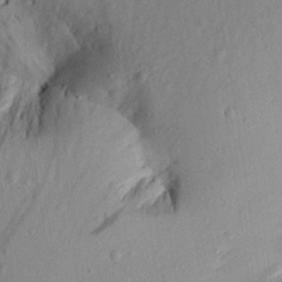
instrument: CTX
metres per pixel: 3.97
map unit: Aa
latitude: 17.1781
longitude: -144.5923
